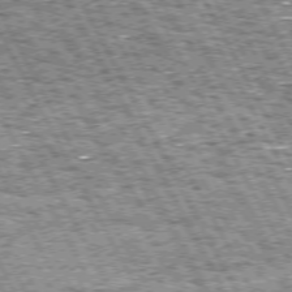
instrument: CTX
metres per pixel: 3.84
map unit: Hpe
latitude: 72.2145
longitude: -124.7624
